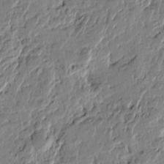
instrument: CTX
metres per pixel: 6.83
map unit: Htu
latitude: -0.8786
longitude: -176.6868
